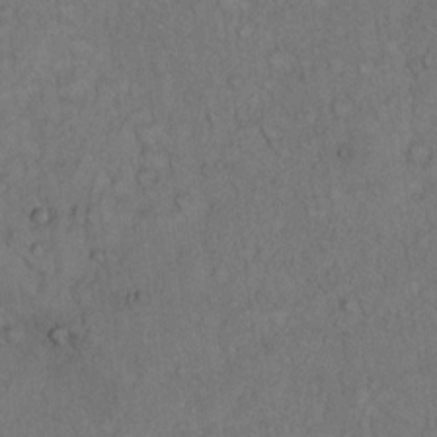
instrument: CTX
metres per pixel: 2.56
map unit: Hto
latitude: 12.5924
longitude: -57.6127
